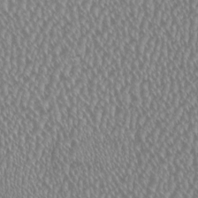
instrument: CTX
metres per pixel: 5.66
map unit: HNhu
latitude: 0.1200
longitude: 0.8975
